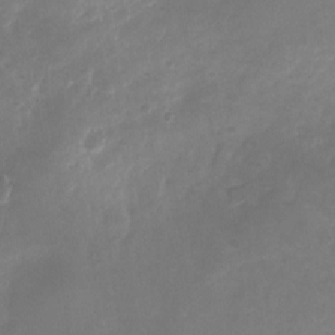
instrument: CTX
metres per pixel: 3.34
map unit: Nhu
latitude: -26.3306
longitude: -70.8002
